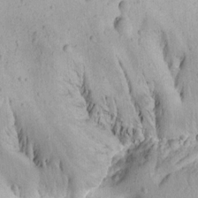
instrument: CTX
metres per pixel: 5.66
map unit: Aa
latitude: 13.4238
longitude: -140.7435
